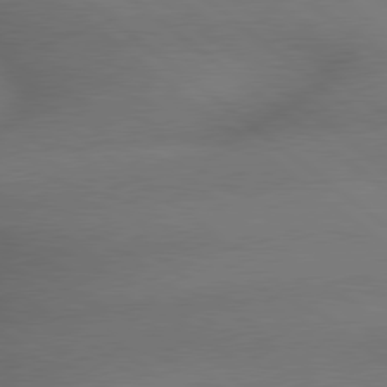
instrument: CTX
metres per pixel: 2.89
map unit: lApd
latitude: 79.3671
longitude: -166.9513
